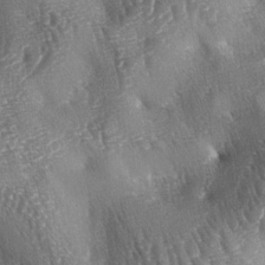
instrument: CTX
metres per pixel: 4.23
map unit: lAa
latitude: -4.7085
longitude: -127.8772
